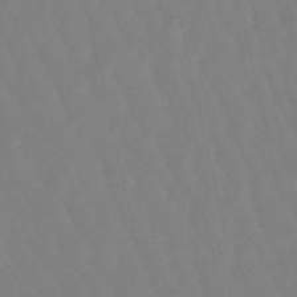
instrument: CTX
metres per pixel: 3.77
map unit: lHb
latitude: -49.1431
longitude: 76.0472
